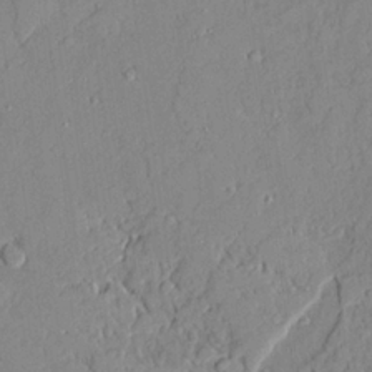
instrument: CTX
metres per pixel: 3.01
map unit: Ave
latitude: 22.1767
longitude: -128.7246
